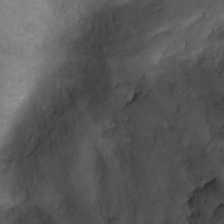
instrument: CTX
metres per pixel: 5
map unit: Ht
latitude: -2.6329
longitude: -29.6316
